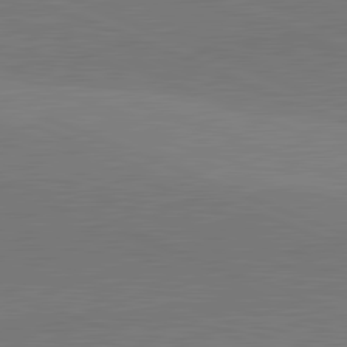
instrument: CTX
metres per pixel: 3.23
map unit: lApd
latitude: 82.1955
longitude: 138.3873
